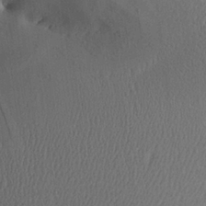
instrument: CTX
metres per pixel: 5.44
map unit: Aa
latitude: 24.6490
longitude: -135.3859
